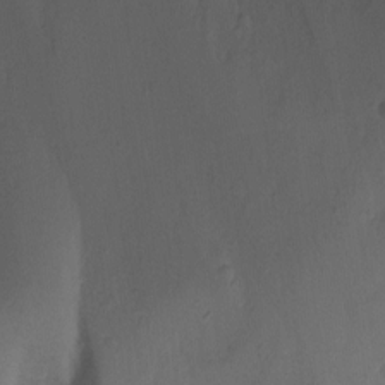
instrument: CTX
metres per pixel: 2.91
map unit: Nhu
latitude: -11.6533
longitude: -34.2144
